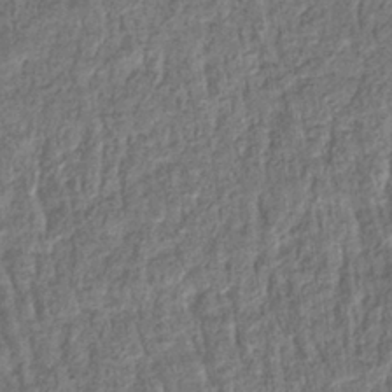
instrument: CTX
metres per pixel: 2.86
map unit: eHb
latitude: -36.4440
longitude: 79.6155
